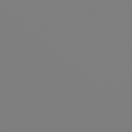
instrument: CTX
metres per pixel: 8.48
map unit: Hpe
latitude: 72.1767
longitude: -125.5560
